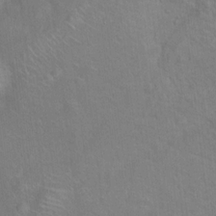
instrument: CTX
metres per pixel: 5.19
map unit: Ht
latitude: 15.3860
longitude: -41.4426
